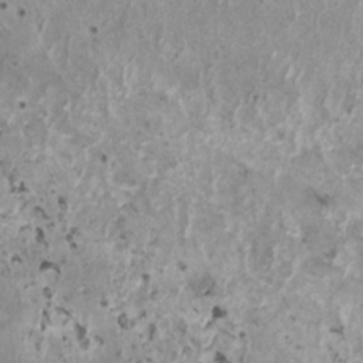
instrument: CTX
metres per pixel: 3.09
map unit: HNhu
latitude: 2.1955
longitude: 5.1242
